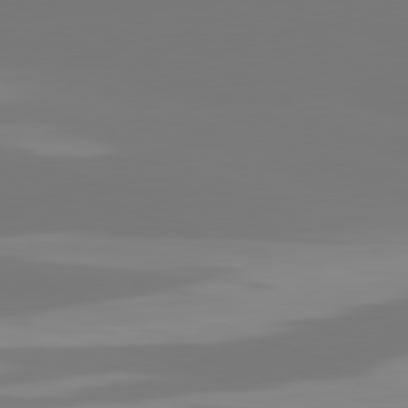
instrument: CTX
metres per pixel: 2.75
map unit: lApd
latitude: 81.1781
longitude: -149.8583
